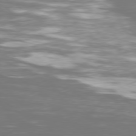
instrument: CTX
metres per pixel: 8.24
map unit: Ap
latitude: -79.5021
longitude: -61.4237
